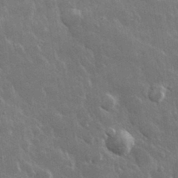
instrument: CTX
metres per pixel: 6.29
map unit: lHvf
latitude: 33.6505
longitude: -86.9136
